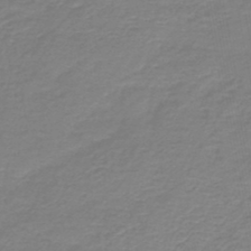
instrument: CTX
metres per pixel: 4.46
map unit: HNb
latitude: -45.9745
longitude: 52.4251
